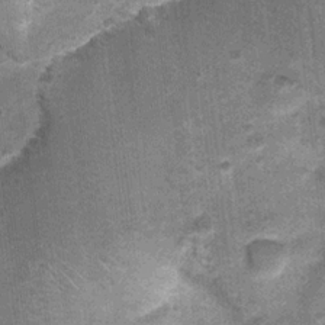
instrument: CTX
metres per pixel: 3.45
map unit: Nhu
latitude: 0.8002
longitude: -17.3292
